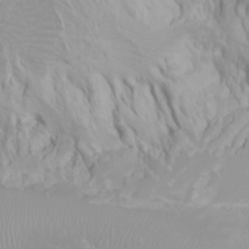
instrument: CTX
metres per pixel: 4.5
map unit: Htu
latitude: -0.5763
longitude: -75.8583
